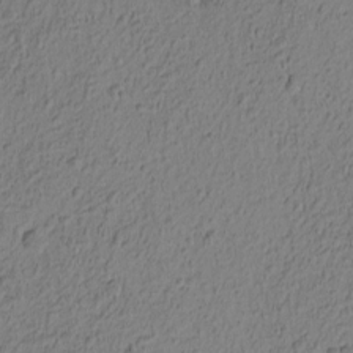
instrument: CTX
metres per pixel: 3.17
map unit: Nhu
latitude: -4.8408
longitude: -149.4993
